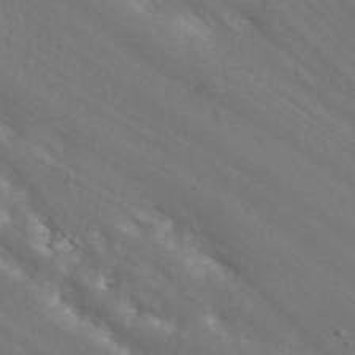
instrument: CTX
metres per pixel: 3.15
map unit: ANa
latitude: 43.7261
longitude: 45.1620
